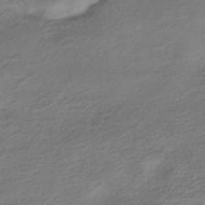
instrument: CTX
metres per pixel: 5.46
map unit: HNhu
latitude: -42.6140
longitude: 104.8219
